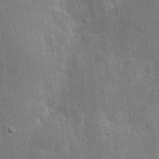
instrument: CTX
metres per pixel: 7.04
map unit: eHh
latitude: 7.0080
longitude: -72.3468
